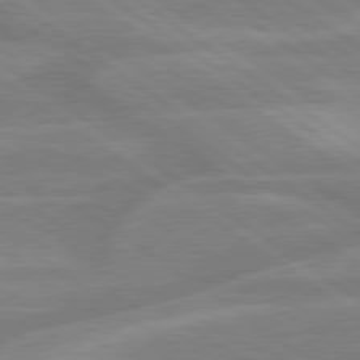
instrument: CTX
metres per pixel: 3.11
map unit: lApd
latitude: 79.4427
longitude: -121.8773
